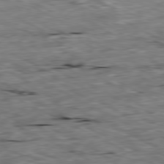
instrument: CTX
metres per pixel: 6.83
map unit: Ap
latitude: -80.6141
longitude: -91.8016
